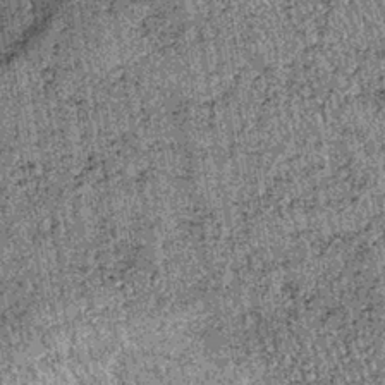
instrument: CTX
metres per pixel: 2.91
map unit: lHb
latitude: -37.3131
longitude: 67.4455
